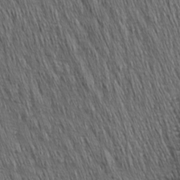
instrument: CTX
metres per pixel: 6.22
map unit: Nhu
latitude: -3.8989
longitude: -150.8947
